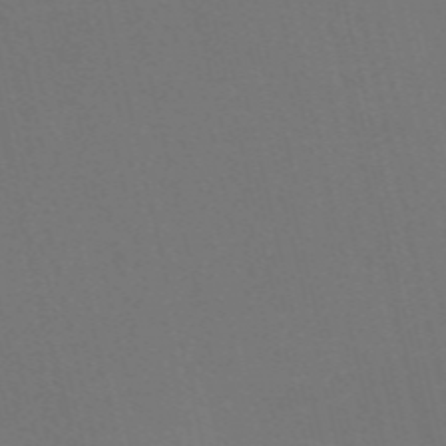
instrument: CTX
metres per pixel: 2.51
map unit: Nve
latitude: -58.9541
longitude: 63.2565
